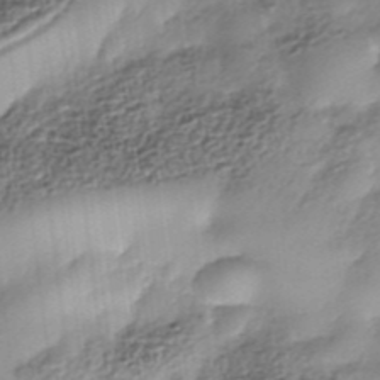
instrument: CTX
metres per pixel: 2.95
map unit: Nhe
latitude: -37.8800
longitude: -148.4790
